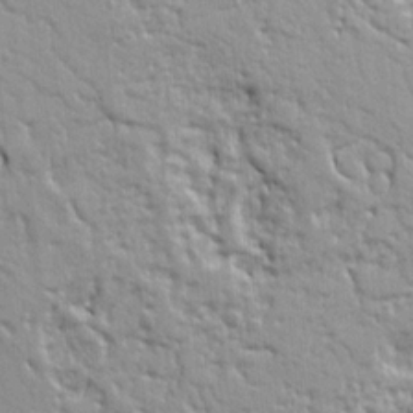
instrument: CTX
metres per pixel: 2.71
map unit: Ht
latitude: 9.1403
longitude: -76.7435
